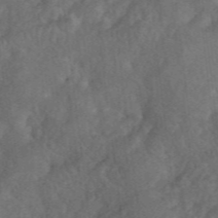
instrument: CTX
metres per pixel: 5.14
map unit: eHh
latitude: 39.8016
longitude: -56.1199
